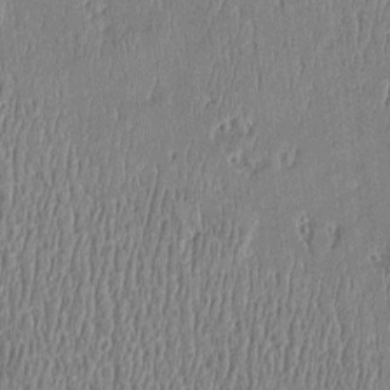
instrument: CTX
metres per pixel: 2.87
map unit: Htu
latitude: -5.2565
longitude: 175.3698
